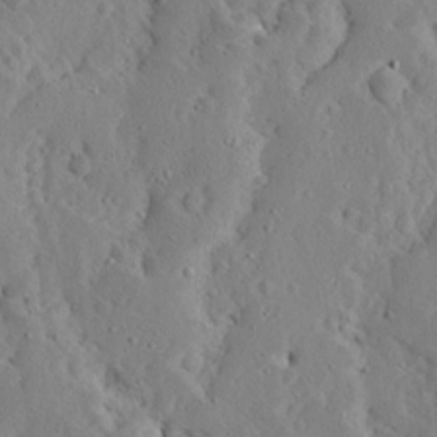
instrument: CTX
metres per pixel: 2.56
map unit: Ave
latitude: 13.1214
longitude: -136.4979
